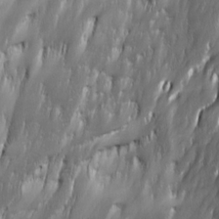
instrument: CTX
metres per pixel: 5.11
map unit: Ave
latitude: 15.3482
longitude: -135.4048
